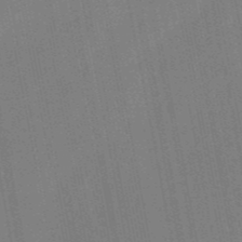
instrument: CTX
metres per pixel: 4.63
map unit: HNb
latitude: -52.2928
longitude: -45.4804
